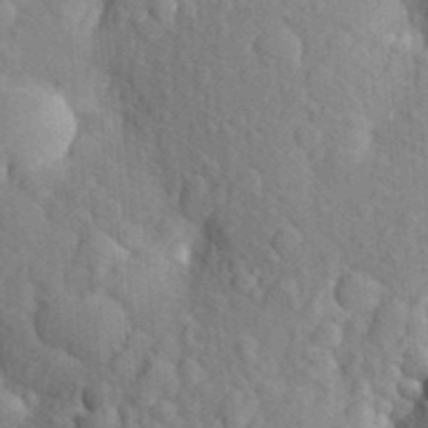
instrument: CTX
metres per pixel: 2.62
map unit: Aa
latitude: 25.9339
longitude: -149.8394
